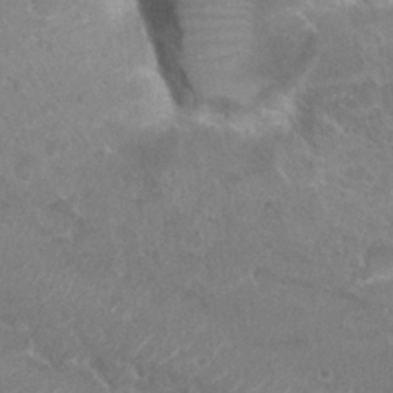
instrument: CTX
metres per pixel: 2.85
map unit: Hto
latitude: 26.5357
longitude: -35.9339
